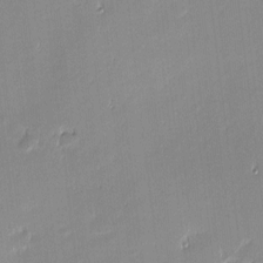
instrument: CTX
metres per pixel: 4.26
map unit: eHh
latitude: -2.6896
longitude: -81.8016
